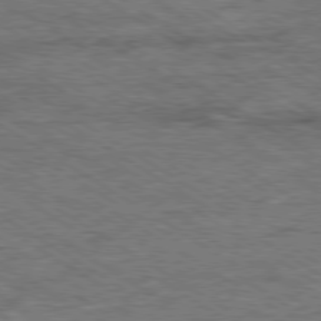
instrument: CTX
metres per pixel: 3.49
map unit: Ap
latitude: -80.1417
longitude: -78.3656
